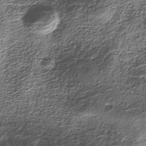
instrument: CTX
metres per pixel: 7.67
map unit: Nhe
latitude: -37.6532
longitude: -148.3656
